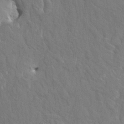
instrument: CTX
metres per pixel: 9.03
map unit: HNhu
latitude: 4.1011
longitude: 4.1228
